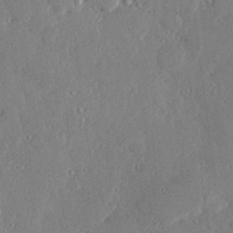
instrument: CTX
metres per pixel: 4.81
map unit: Hve
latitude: 28.4034
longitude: -91.5371
